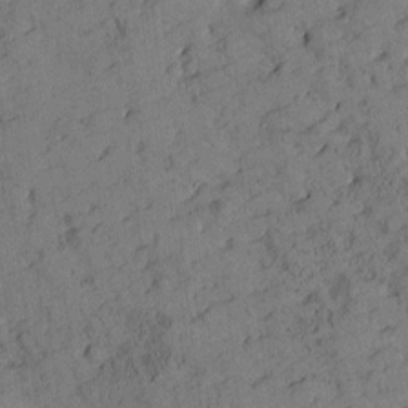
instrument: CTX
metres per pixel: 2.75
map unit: Htu
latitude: -2.7085
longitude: 174.9730
